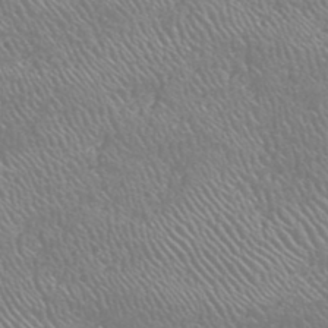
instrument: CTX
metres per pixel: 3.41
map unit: HNhu
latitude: -47.7099
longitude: 29.6155
